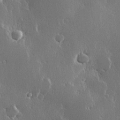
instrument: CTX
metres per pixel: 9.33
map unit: Hve
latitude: 22.9136
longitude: 146.4440
